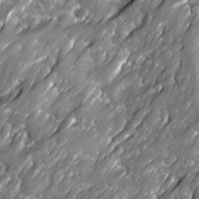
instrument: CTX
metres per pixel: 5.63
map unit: Ave
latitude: 16.1389
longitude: -135.3481
